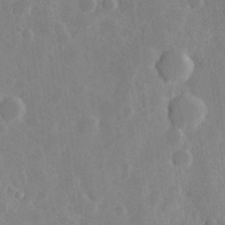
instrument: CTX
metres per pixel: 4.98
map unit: Hve
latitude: 25.5182
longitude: 150.1228
